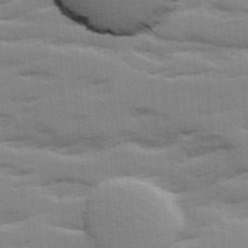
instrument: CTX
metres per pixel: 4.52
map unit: Ave
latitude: 12.0633
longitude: -102.1200
